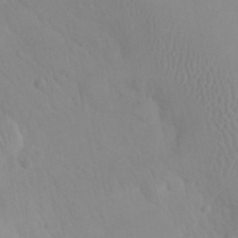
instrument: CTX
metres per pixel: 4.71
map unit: eHh
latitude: 24.8002
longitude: -66.3656
